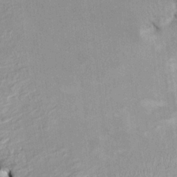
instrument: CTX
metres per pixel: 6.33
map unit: HNhu
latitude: 3.6694
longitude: -4.4979
